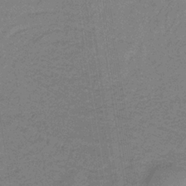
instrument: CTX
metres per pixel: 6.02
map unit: lHb
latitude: -33.2943
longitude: 67.0675
